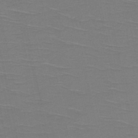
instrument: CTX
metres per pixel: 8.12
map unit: HNb
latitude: -50.6329
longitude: -46.6869
